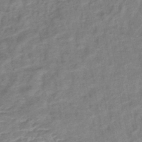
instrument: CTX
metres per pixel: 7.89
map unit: lHb
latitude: -41.3887
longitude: 77.1053
